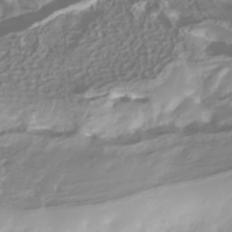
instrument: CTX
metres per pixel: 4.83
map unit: Nhu
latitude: -41.1620
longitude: -86.3278
